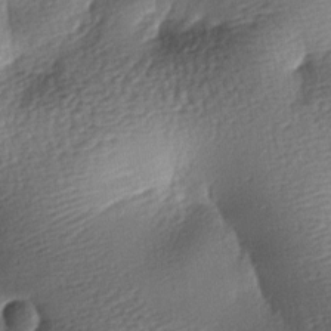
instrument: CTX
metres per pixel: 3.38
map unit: lAa
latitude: -7.8800
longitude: -127.1970
